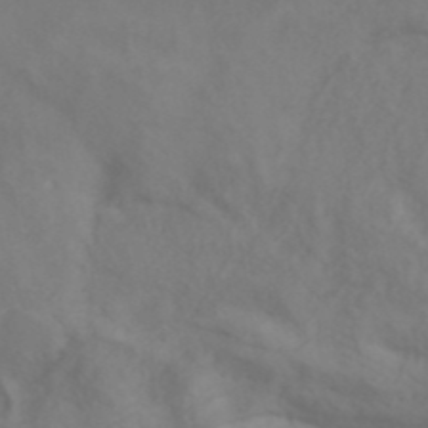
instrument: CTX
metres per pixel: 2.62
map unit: ANa
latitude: 40.5545
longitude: 22.4440
